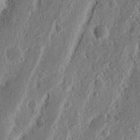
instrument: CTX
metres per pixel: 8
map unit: Nhu
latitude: 14.9892
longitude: -74.2523
